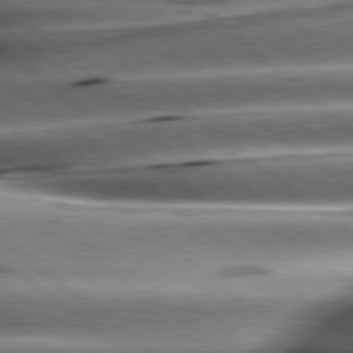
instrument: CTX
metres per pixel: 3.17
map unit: lApd
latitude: 79.8584
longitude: -139.7639
